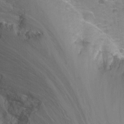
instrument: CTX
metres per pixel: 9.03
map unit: Nhu
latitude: -6.4629
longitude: -47.6316
